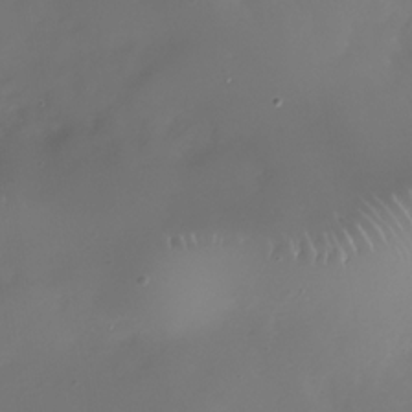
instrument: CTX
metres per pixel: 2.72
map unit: Nhe
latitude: -32.9731
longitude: -88.5924
